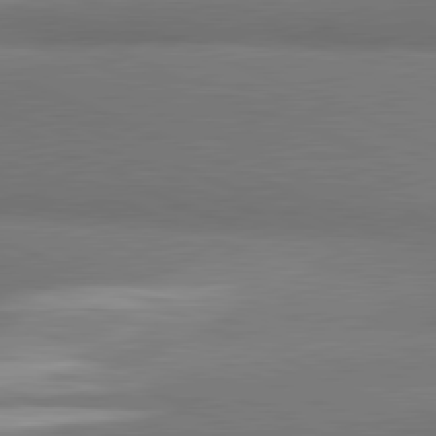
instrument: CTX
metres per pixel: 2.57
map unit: lApd
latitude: 81.4048
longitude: 163.3698
